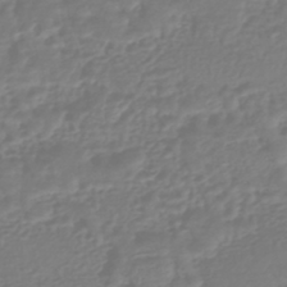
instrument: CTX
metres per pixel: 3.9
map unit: HNhu
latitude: -45.8233
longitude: 98.8219
